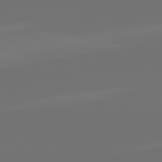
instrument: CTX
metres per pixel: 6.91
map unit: lApd
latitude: 82.2333
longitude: -160.9136
